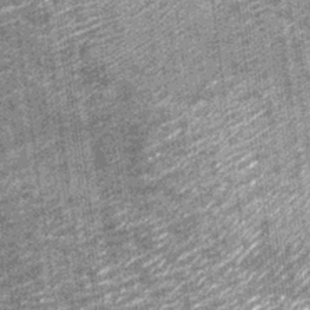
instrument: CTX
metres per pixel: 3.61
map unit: Nhu
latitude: -13.4455
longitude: -22.2900
